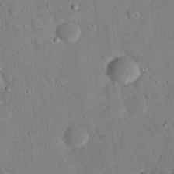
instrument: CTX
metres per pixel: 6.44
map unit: eHh
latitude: 27.0270
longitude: -79.3104
